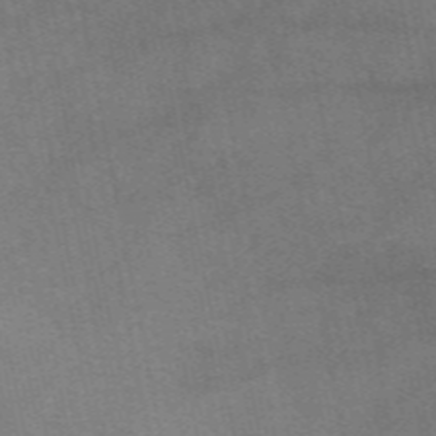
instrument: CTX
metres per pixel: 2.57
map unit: eAb
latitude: 50.1766
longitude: 104.8975
